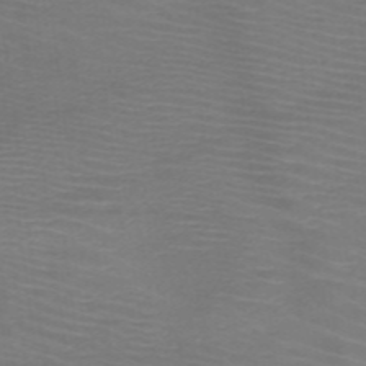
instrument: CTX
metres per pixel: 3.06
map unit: HNb
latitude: -48.6330
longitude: -45.8016
